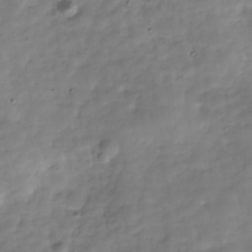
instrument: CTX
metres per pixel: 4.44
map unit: Hve
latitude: -30.2739
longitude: 93.9367
